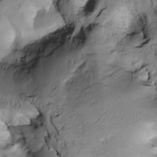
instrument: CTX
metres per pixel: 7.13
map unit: Htu
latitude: -3.4454
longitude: 150.0283
